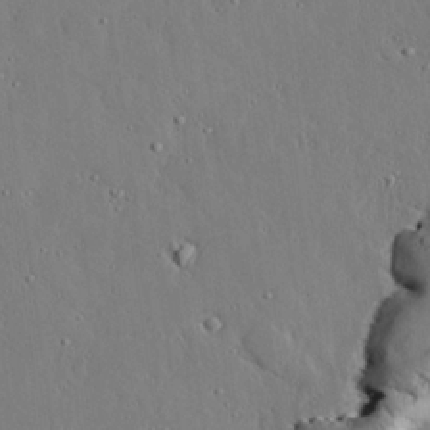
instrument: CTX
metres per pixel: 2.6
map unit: lAvf
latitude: 24.2333
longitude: -110.9136
